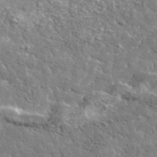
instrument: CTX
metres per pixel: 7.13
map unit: lHvf
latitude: 36.5546
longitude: -88.4601
